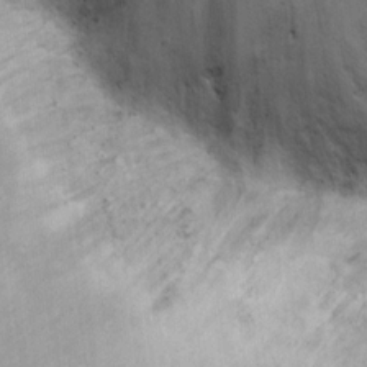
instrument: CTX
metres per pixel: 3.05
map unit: Ht
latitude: 10.8947
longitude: -39.6316
